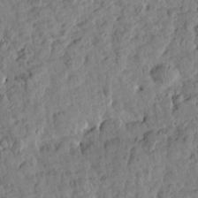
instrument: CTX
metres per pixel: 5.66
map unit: Htu
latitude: 1.7638
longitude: 177.9556
